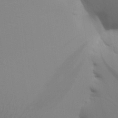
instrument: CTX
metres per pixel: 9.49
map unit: Aa
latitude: 27.2915
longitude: -139.0080
